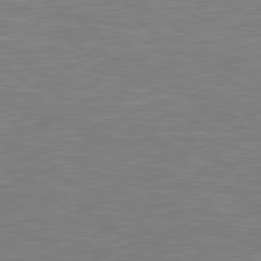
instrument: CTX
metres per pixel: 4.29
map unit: Hpe
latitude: 79.2159
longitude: -127.7450
